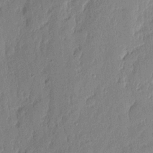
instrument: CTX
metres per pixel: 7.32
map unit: eHh
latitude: 4.9325
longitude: -76.7057
